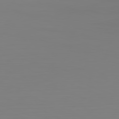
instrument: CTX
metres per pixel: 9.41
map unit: Hpe
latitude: -82.1606
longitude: 8.6140
